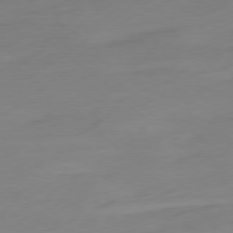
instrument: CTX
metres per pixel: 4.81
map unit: Ap
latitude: -78.5195
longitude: -67.3670
